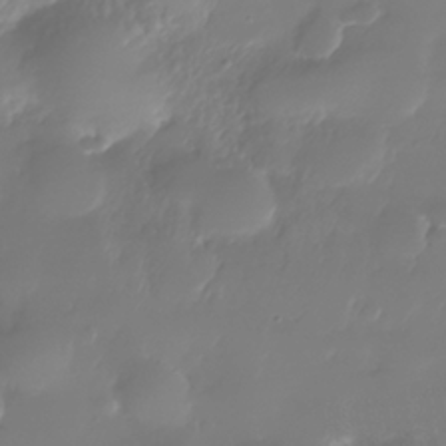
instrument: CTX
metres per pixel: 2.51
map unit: Nhe
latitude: -37.1620
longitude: -113.7261
